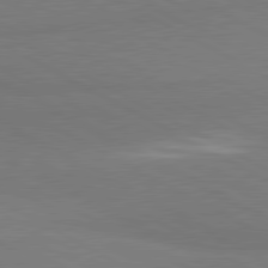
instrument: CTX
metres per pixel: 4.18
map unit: lApd
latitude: 80.8191
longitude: -179.9150
